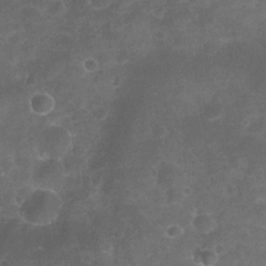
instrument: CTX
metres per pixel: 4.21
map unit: Nhu
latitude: 27.4993
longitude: -63.1403
